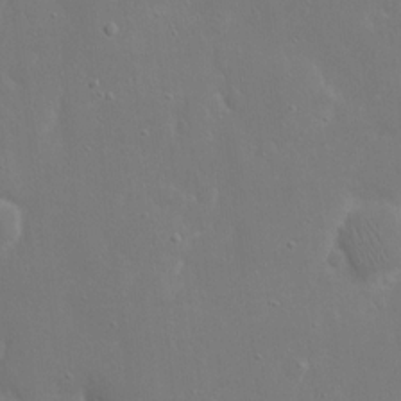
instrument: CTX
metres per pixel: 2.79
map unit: eHh
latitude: 16.8002
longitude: -71.5182
